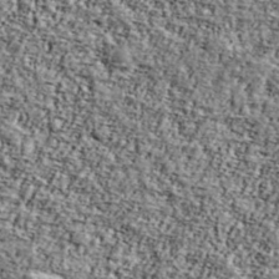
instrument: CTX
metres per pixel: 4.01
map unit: Ave
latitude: 42.4412
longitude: -110.6302
